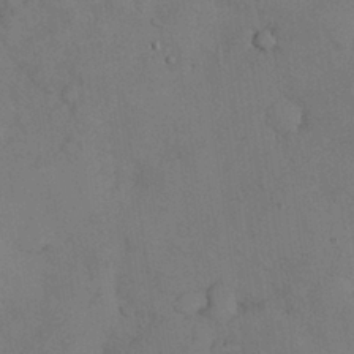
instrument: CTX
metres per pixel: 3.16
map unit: Nhu
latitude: 28.1011
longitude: -70.4034
